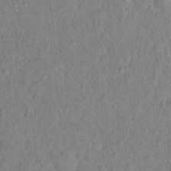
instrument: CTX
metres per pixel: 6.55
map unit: Hto
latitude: 13.9150
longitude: -37.4238
